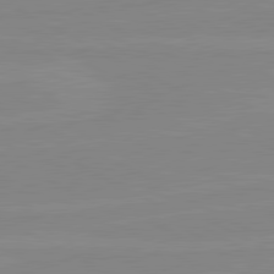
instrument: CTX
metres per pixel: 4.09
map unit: lApd
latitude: 80.7435
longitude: -176.9325
